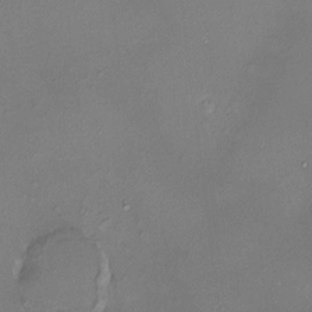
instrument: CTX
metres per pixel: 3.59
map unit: HNhu
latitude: 5.2915
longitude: 9.2943
